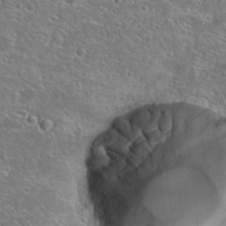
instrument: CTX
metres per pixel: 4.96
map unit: Hto
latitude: 25.4993
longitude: -46.3468
